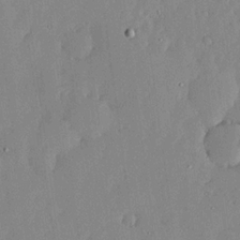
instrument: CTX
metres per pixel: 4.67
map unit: lHvf
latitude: 18.4790
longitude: -116.4412
